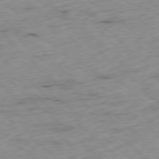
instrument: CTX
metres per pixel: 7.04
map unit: Ap
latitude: -78.0283
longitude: -60.6868
